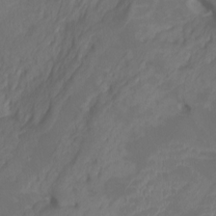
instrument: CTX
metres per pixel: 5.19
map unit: Htu
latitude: -12.8030
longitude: -69.7072
